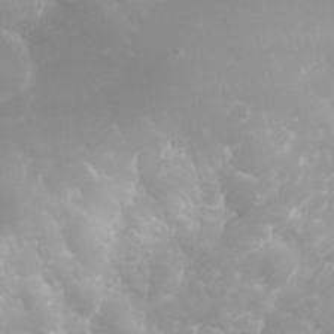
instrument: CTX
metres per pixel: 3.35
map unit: eHh
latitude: 31.4616
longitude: -62.9514
